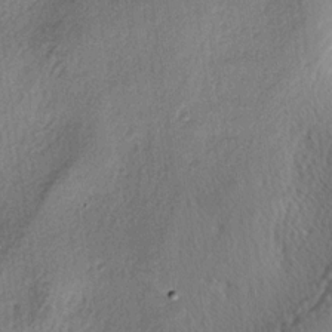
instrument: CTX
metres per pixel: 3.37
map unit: lAa
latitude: -4.1416
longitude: -124.5924
